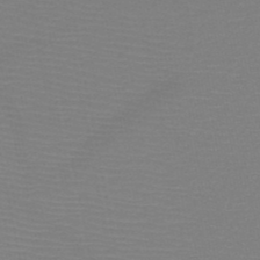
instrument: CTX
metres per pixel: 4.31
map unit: HNb
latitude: -49.2376
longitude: -44.2900
